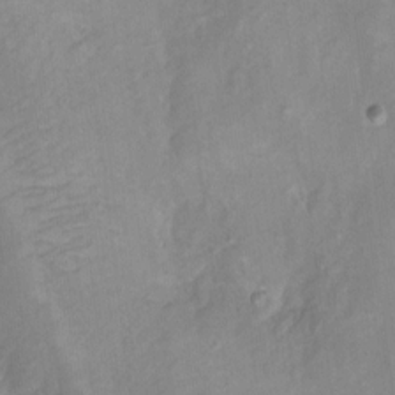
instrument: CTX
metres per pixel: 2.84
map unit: Hto
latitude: 7.5182
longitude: -36.4223
